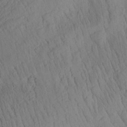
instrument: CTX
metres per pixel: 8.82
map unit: Aa
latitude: 26.6491
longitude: -141.7638
